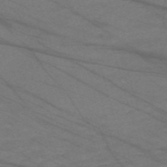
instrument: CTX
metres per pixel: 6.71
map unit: Nve
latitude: -59.1998
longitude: 61.6911
